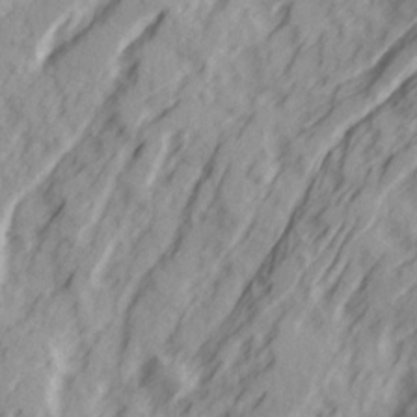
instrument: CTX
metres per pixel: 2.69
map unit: Ave
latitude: 22.3278
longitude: -132.2523
